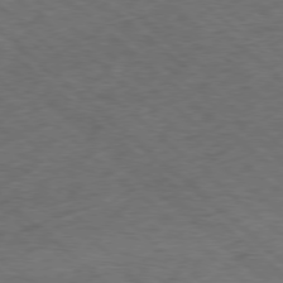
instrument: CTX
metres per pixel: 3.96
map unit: Hpe
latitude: -78.4629
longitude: 17.0865
